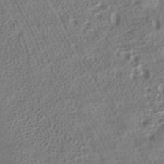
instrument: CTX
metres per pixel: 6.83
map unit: HNhu
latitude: -40.7463
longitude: 100.1983
